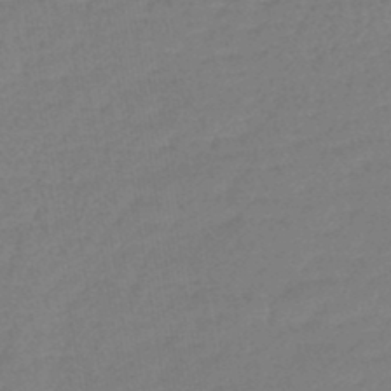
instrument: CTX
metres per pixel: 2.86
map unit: lHb
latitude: -43.5021
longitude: 78.9163
